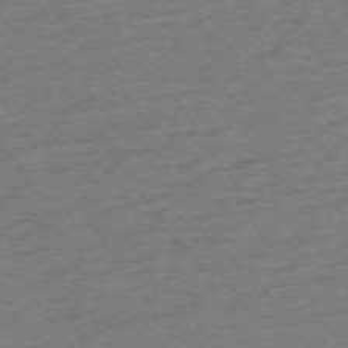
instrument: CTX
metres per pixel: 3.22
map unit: Ap
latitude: -74.7086
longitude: -89.4994
